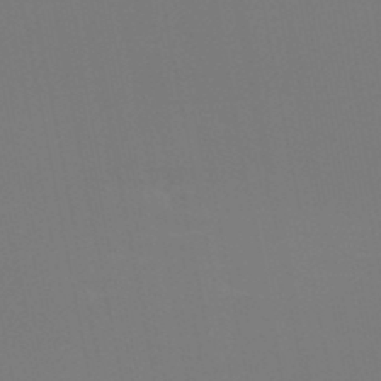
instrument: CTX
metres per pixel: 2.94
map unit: HNb
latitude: -49.3699
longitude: -46.8569
